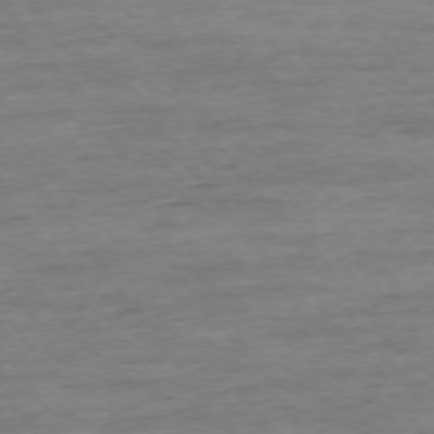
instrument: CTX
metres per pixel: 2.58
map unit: Ap
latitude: -75.4455
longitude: -85.0081
